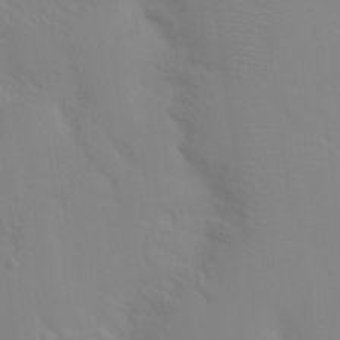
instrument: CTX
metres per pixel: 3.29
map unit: Hto
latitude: 17.1592
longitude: -39.5182
